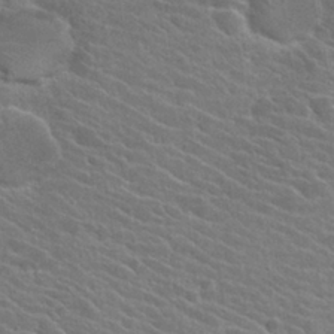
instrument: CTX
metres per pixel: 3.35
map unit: Hto
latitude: 25.0836
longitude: -40.8569
